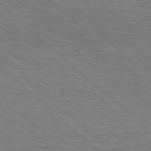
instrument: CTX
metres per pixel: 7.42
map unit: lApd
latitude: 75.6127
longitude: -84.6680
